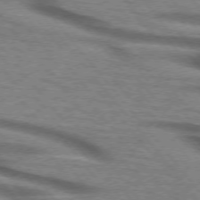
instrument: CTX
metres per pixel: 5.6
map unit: lApd
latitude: 73.6694
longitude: -72.1011
